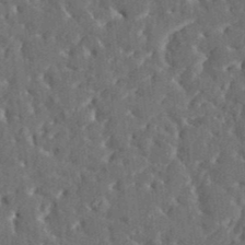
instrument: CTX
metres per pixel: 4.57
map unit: HNhu
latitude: 5.4615
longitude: 10.4818
